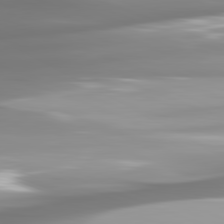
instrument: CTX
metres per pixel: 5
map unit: lApd
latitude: 81.8961
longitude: -143.9339
